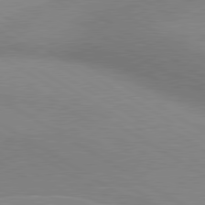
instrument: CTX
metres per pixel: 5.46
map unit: lApd
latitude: 80.4034
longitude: 126.2172
